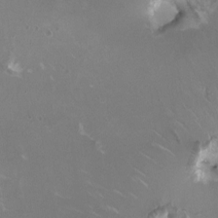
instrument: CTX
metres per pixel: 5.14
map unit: HNhu
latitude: 1.2915
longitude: -3.0458
